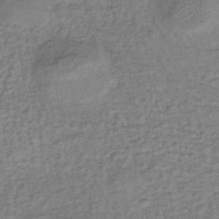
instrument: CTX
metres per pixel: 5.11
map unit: lHb
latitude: -35.8422
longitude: 66.2739
